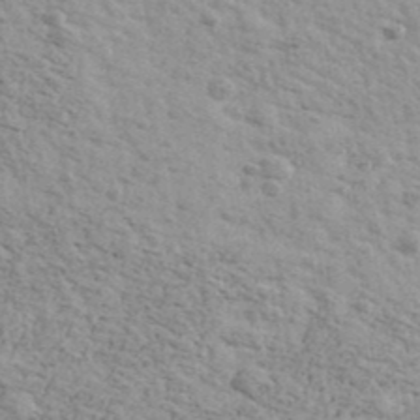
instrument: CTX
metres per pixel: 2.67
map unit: Ave
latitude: 41.4048
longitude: -109.4048
